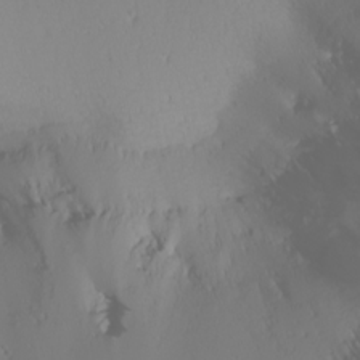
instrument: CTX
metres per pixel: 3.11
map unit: Nhu
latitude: -4.0661
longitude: -88.7436
